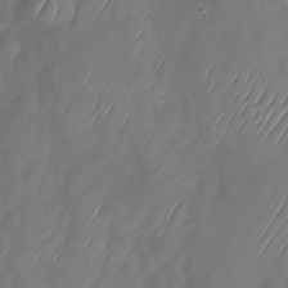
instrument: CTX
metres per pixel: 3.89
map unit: Nhu
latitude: -29.5588
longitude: -59.4238
